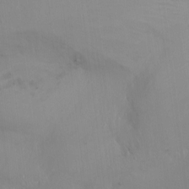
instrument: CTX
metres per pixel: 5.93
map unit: Ht
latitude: -4.3117
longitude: -60.5545
